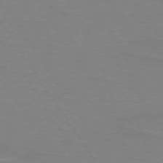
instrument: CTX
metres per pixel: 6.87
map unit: lApd
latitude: 73.8206
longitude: -56.3845
